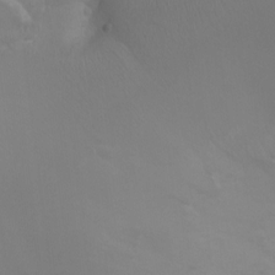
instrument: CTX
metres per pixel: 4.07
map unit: Ht
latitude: -2.1794
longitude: -18.2522
